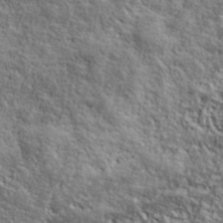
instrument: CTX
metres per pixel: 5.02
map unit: lHvf
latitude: 39.2537
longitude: -90.6302
